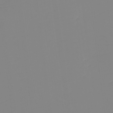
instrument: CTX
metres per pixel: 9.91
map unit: eHh
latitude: -5.5021
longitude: -83.0269
